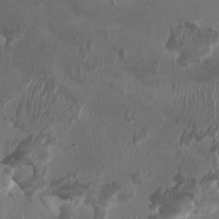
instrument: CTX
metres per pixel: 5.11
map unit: HNhu
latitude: 1.7638
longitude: -4.0633
